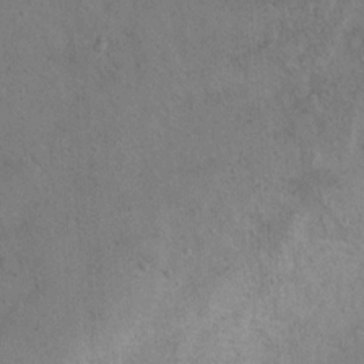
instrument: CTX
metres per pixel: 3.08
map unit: Nhu
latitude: 12.6869
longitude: -26.8569
